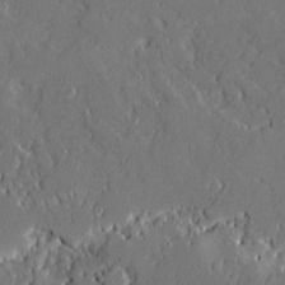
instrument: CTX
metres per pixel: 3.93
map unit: Ave
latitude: 20.0444
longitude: -128.1011
